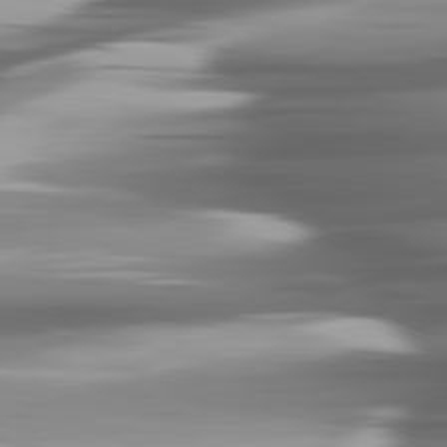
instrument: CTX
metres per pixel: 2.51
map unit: lApd
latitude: 81.7450
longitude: -140.2144
